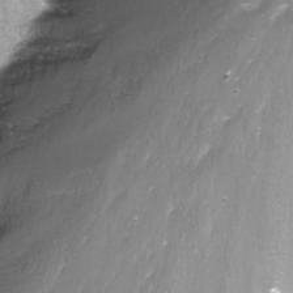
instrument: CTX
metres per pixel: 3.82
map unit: Nhu
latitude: -9.8422
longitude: -77.1025
